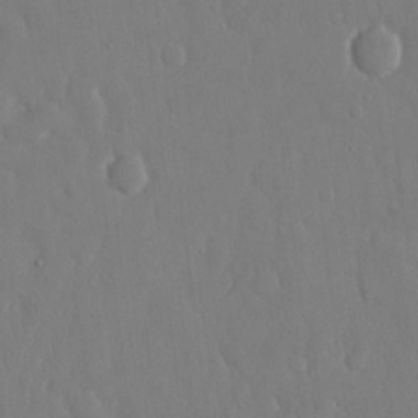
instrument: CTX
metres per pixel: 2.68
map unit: eHh
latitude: 14.5924
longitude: -70.8191
